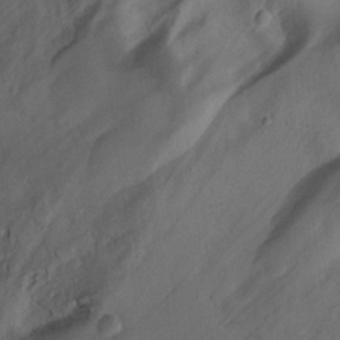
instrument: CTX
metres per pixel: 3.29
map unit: eHh
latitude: 10.1011
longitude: -62.9325
